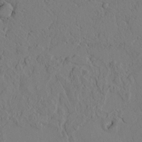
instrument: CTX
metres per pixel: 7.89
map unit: Htu
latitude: -2.5573
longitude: 169.2942
